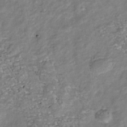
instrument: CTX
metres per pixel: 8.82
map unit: Nhu
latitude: -38.9920
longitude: -80.8569
